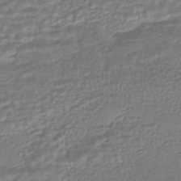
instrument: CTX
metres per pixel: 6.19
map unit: HNhu
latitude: -45.2565
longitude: 100.0849
